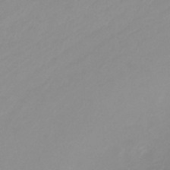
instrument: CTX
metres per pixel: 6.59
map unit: Htu
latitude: -12.4440
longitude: -47.1970
